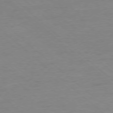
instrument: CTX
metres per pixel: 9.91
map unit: Ap
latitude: -78.3117
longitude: -87.8772
